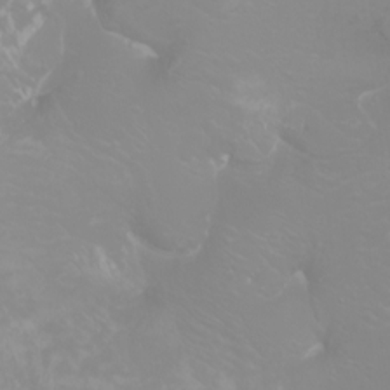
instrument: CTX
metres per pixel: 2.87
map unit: Htu
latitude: -0.5763
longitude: -77.6316
